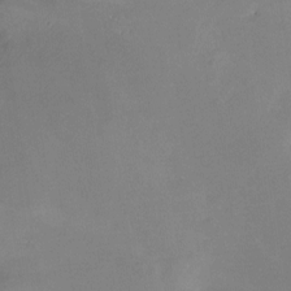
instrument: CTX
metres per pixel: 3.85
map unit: Nve
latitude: -25.4265
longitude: -109.1592
